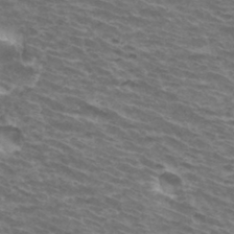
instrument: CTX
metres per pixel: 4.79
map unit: Hto
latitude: 33.8961
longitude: -42.4601
